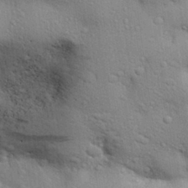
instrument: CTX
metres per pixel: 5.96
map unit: Aa
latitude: 31.2537
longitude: -144.6301
